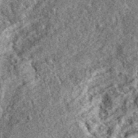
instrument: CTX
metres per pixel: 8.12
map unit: eAb
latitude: 36.8758
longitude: 106.8597
